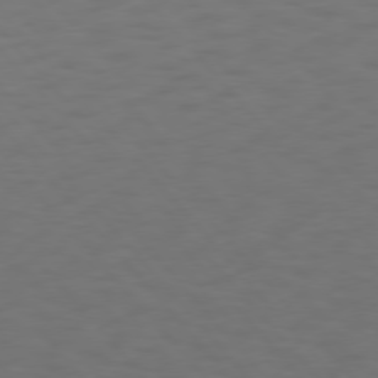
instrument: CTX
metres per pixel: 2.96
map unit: Hpe
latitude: 75.5560
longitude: -133.3860
